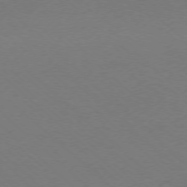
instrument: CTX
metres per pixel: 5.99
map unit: Ap
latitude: -76.3684
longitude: -76.9891
